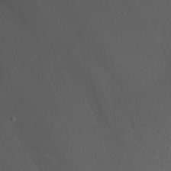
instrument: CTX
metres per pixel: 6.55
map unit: Nhu
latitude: -6.0283
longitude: -91.1781
